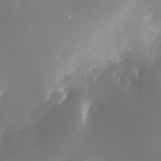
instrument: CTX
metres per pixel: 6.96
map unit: Nhe
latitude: -32.4818
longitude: -116.0822
